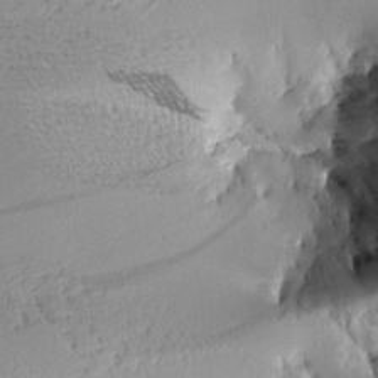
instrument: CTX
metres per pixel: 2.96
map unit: Aa
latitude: 9.5749
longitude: -142.5168
